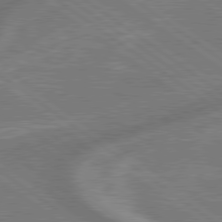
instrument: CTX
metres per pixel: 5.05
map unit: lApd
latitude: 79.1781
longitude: -171.2537
